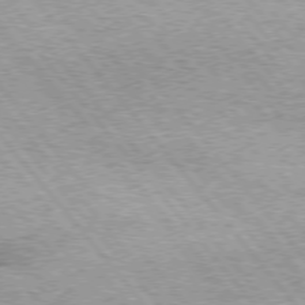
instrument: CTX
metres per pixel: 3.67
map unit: lApd
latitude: 75.1025
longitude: -77.1403
